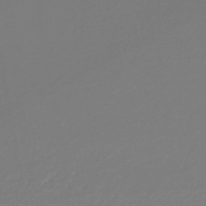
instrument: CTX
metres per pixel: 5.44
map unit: lHb
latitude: -46.3684
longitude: 61.7100
